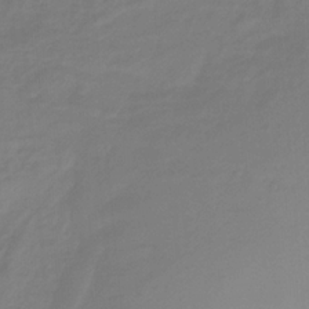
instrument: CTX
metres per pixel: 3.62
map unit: HNb
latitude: -32.7841
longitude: 61.0109
